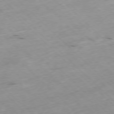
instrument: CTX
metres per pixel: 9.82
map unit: Ap
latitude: -77.5399
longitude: -60.9324
